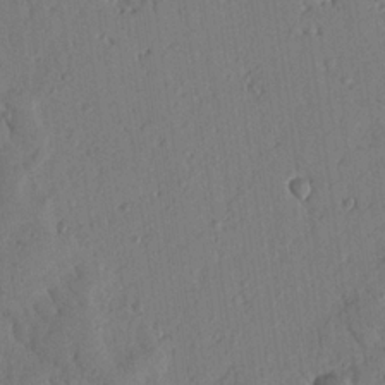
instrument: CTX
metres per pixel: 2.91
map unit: Nhu
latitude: 19.5371
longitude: -78.5546
